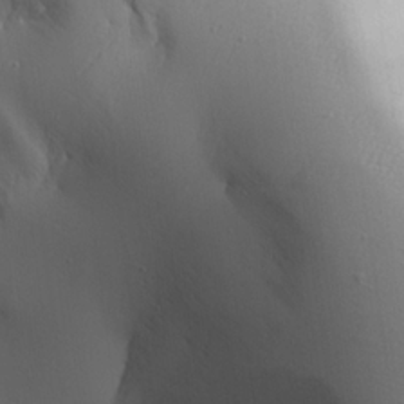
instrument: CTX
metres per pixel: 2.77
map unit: Aa
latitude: 25.0080
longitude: -126.8191
